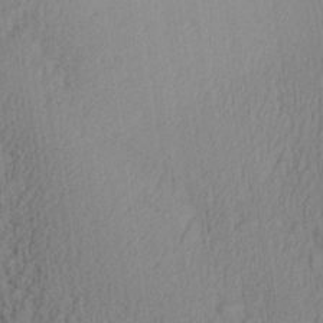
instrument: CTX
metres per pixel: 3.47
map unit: Aa
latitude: 27.7072
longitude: -137.9717
